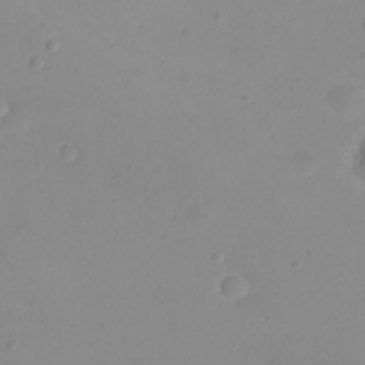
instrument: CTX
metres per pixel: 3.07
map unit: eHh
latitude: 21.4616
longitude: -63.9339
